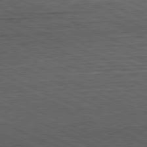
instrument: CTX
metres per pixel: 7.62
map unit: Hpe
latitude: -81.7100
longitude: 11.0298
